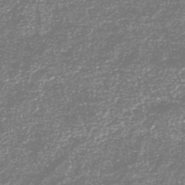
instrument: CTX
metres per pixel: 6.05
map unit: HNhu
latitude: -46.5951
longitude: 29.1998
